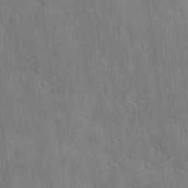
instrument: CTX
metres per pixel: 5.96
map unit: eHh
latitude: 6.8947
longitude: -72.2523
